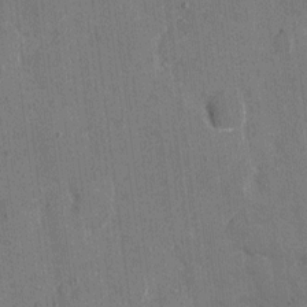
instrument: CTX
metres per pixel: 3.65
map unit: eHh
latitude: 8.9703
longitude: -67.9717
